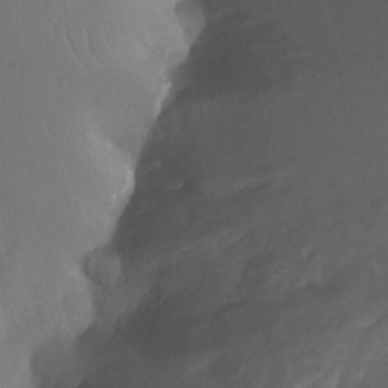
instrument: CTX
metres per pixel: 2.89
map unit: Nhu
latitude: -12.9542
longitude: -64.9514
